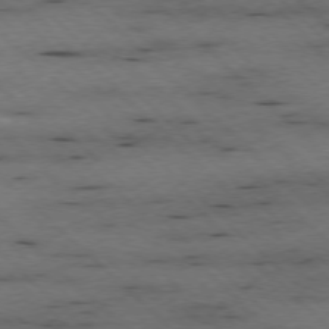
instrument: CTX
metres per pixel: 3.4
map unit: Ap
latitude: -77.2187
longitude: -86.6301
